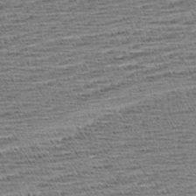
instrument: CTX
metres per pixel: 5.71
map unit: Aa
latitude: 7.8583
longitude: -137.6505
